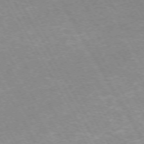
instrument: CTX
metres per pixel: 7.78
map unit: Hpe
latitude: -72.4062
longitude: 10.3495
